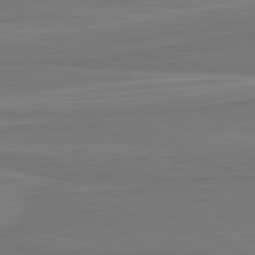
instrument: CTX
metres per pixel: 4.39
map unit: lApd
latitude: 81.6505
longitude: 168.8974
